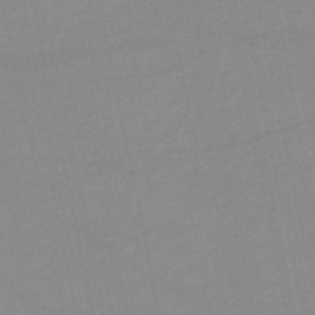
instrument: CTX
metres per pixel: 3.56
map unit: lHb
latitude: -46.4062
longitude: 61.3510
